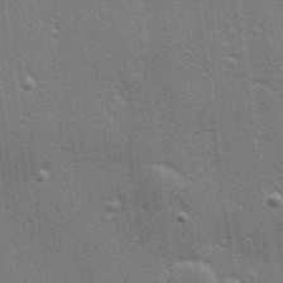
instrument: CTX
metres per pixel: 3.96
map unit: Hve
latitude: 28.5923
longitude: -92.9891
